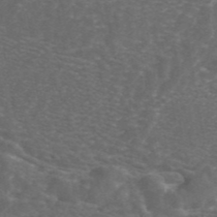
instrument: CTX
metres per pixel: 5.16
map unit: ANa
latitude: 44.5546
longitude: 24.7652
